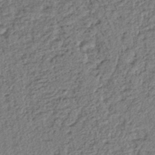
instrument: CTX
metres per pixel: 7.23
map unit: lHb
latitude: -41.1053
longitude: 62.9163
